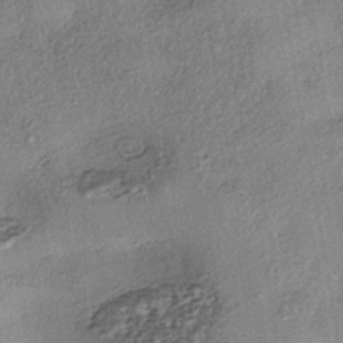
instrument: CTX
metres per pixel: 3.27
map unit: eHh
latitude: -42.1227
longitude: 120.2928
